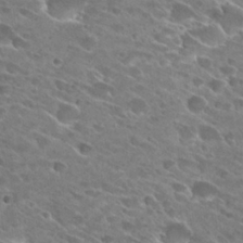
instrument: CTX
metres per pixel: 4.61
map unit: Hto
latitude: 26.7813
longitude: -42.1389
